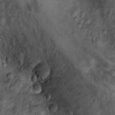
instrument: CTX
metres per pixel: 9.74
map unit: Ht
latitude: 11.5938
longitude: -33.9717
